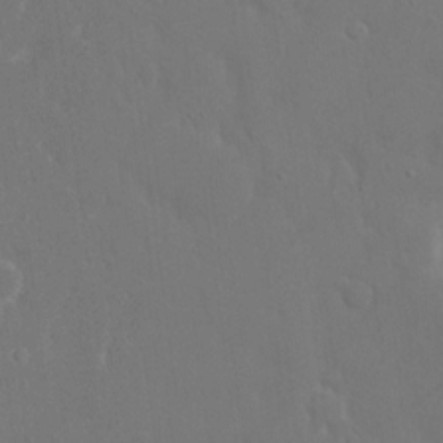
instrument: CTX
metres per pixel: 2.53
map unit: eHh
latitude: 15.9528
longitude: -71.7449
